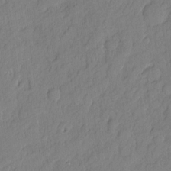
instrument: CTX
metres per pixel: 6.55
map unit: eHh
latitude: 6.2334
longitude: -75.9528
